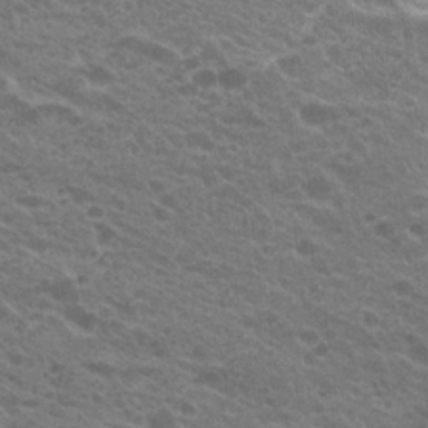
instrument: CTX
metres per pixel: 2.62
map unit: Hto
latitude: 23.4237
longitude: -35.7260
